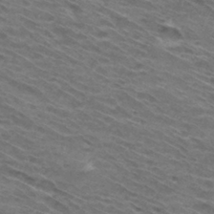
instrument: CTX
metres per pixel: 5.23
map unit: Hto
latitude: 31.2915
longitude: -46.1389
